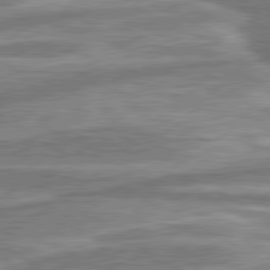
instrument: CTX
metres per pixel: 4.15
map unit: lApd
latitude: 80.6301
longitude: -177.2159
